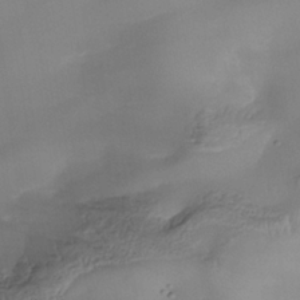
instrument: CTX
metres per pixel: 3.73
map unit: Nhe
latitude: -37.6532
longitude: -118.5923
